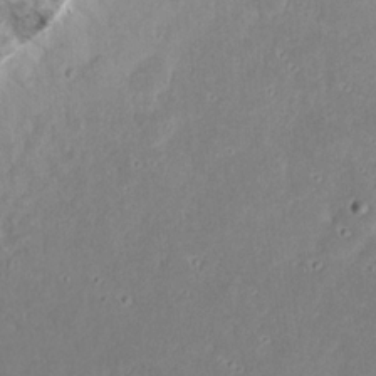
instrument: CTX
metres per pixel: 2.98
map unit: eHh
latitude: 20.4601
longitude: -72.5357
